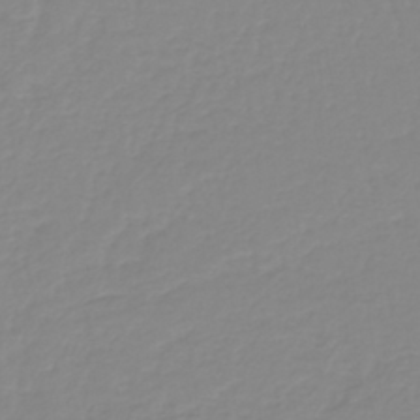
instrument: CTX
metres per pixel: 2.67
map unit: lHb
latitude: -40.8597
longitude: 60.2362
